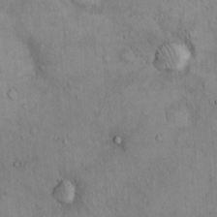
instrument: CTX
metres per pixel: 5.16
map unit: Hto
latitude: 14.0633
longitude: -59.5938
